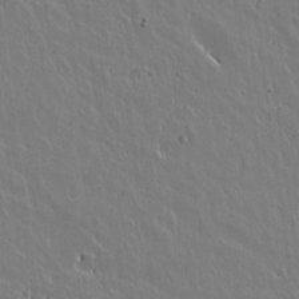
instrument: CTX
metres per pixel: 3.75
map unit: lAvf
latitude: 15.2915
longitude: -125.9906
